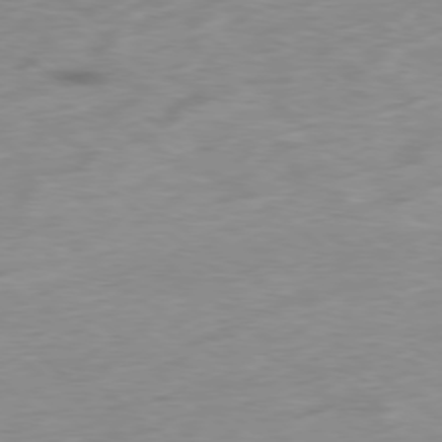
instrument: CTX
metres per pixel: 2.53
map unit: Hpe
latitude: -78.7841
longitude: -23.4048
